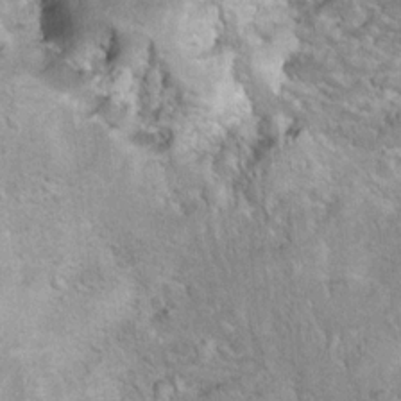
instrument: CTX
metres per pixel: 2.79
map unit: Hto
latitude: 7.5182
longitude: -30.5735
